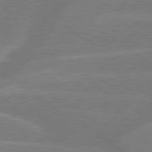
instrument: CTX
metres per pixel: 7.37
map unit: lApd
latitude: 79.5938
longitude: -121.9150
